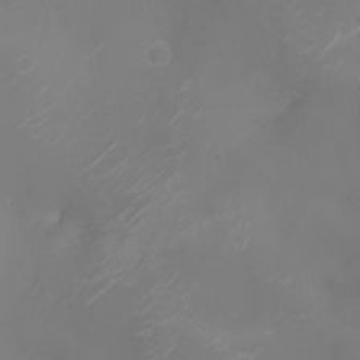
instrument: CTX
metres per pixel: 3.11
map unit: Nhu
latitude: -8.0283
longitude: -85.0459
